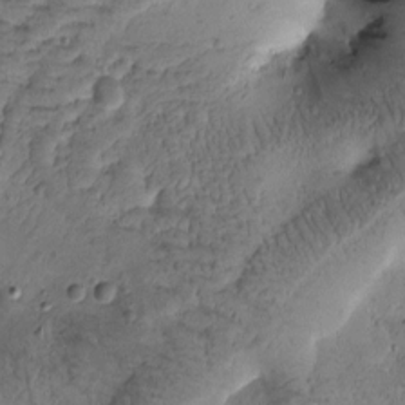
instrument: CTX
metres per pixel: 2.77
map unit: Htu
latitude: -1.5399
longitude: 171.0298
